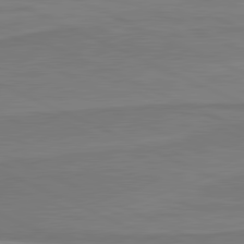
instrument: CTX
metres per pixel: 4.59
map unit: lApd
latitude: 81.4993
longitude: 169.6344
